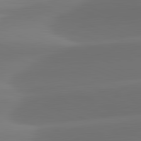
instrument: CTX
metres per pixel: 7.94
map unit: lApd
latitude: 82.0822
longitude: -163.2159
